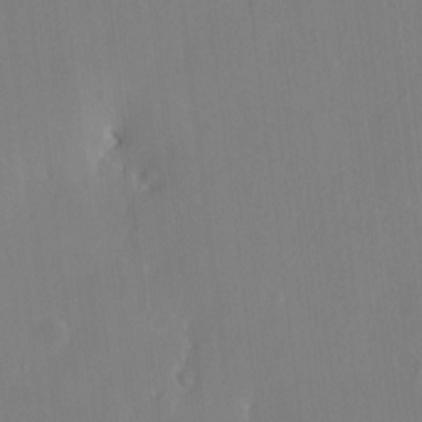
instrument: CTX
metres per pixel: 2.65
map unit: HNhu
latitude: 6.1200
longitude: 2.9352
